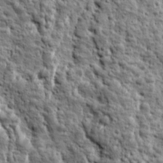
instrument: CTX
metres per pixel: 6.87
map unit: Ave
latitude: 16.5735
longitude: -134.4412
